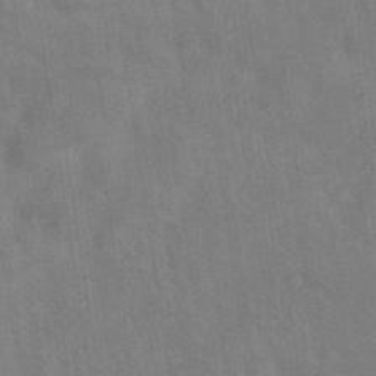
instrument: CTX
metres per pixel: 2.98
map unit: eAb
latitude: 34.7435
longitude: 110.1039
